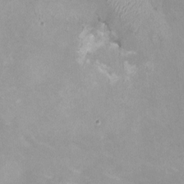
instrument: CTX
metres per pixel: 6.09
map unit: HNhu
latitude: -0.5385
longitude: -4.2522
